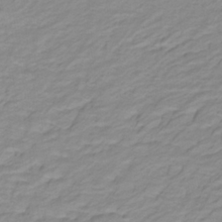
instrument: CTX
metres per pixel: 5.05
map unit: lHb
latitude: -31.8800
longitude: 65.6722
